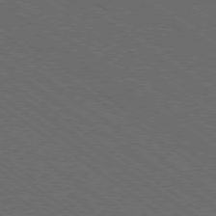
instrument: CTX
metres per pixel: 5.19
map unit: Ap
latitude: -79.3698
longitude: -64.1011
